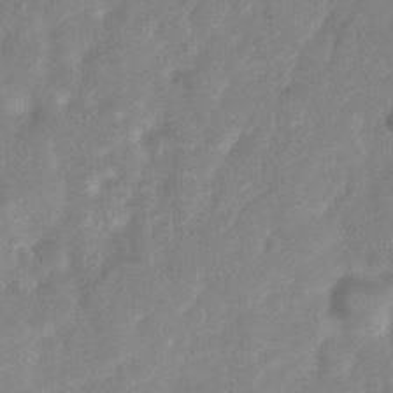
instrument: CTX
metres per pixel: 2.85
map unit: Nhu
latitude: 7.1025
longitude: -22.2711
